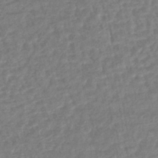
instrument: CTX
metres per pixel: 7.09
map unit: lHb
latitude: -41.3509
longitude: 72.9541
